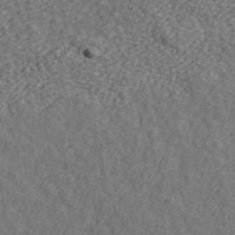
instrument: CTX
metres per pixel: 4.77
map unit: ANa
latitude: 45.3292
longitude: 45.8989
